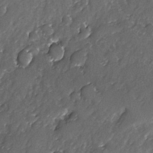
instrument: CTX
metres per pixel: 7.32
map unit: Ave
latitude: -7.9367
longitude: -117.6883
